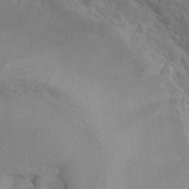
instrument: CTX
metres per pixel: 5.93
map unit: Nhu
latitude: -30.4062
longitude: -62.0822
